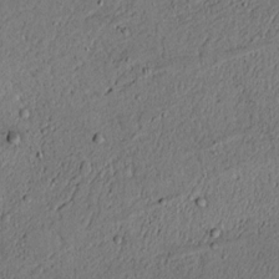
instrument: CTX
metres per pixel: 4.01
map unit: lAvf
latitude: 4.4979
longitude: 167.8044
